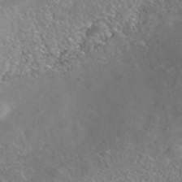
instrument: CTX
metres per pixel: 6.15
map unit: Nhe
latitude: -41.1053
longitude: -99.3859
